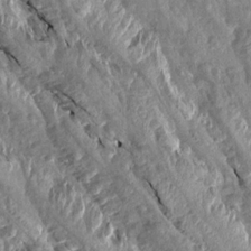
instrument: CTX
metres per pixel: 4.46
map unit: Aa
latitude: 15.8584
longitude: -144.9325
